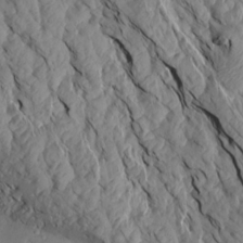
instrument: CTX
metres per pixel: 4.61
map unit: Aa
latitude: 18.2900
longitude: -146.3090
